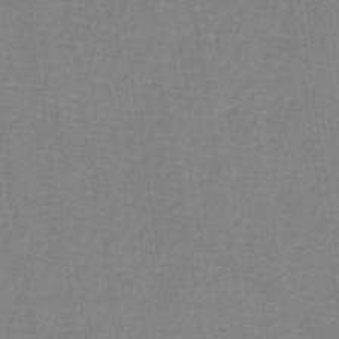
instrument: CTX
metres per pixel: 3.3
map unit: lHb
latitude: -42.3873
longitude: 71.1242
